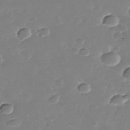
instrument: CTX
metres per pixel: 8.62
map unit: Nhe
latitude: -39.1053
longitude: -116.8947
